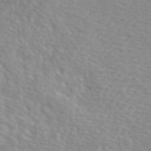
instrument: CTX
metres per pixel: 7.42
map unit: ANa
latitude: 44.0444
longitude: -85.2915
